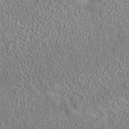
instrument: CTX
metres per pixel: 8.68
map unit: ANa
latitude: 42.0822
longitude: 16.8219
